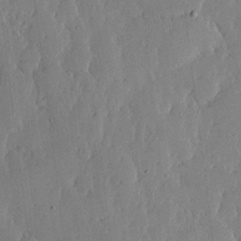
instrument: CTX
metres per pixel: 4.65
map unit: lHvf
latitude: 16.9703
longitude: -115.0647
